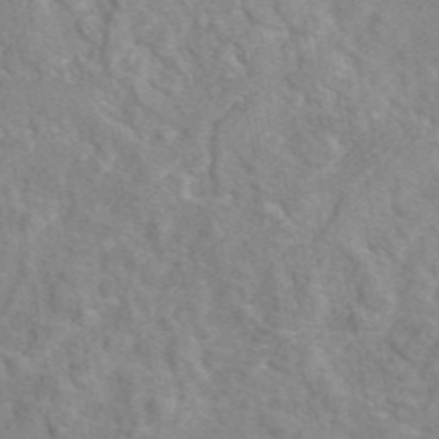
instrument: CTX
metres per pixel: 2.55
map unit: eAb
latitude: 45.8205
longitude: 110.4440
